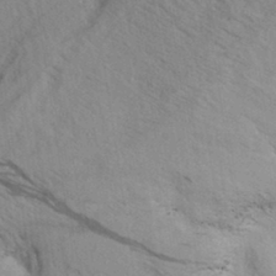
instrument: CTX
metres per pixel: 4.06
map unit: Aa
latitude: 32.6868
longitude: -138.4412
